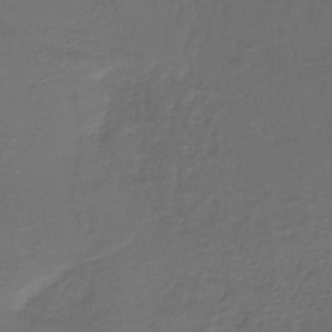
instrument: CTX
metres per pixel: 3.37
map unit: lHb
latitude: -38.3118
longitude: 58.5006
